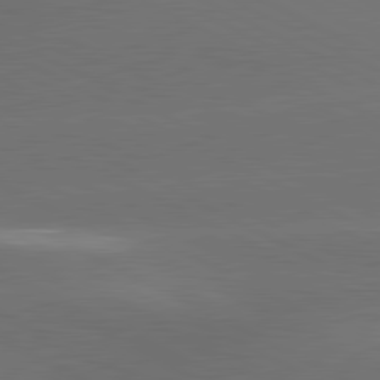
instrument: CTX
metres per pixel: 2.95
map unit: lApd
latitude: 81.0836
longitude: -147.6505
